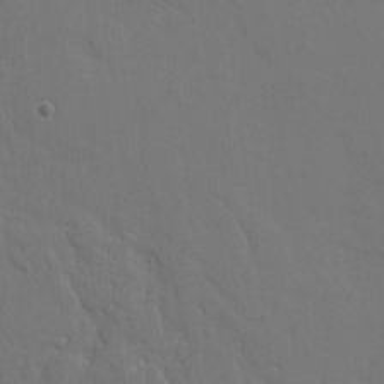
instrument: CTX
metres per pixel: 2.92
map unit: eHh
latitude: 7.8394
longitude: -67.6882
